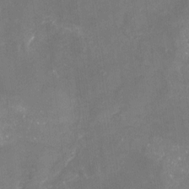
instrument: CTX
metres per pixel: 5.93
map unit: Nhu
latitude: -22.0661
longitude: -56.9891
